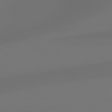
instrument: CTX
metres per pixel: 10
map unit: Hpe
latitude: 78.9325
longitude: -135.0080
